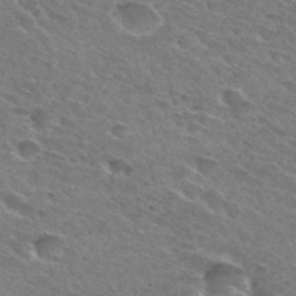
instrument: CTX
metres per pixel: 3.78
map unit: Hto
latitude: 31.3860
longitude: -45.7638
